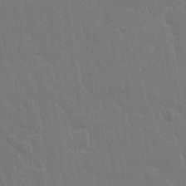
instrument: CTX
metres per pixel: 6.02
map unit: Nhu
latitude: 28.6301
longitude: -64.6490
